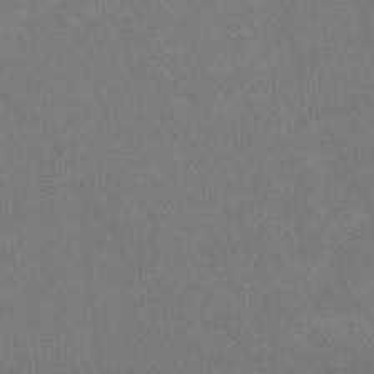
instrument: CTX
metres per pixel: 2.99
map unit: Hto
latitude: -8.2739
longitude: -46.8191
